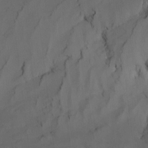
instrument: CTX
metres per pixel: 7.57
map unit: Nhu
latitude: -15.6911
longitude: -57.7827
